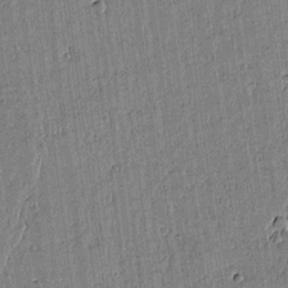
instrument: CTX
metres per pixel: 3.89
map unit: lAvf
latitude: 15.2159
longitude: -125.2159
